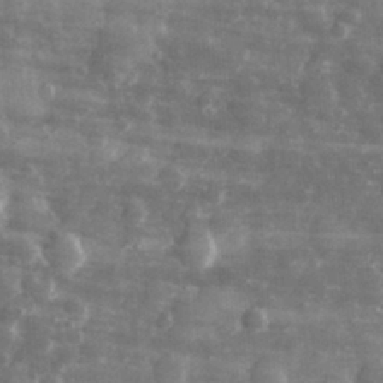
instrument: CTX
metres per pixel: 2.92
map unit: eHh
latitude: 31.4805
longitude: -71.4993
